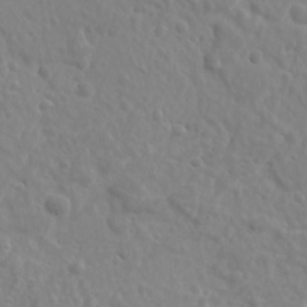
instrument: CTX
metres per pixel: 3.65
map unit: Ave
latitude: 18.2144
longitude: -133.3860
